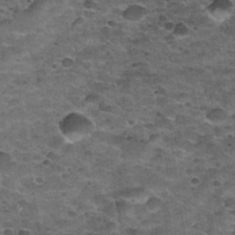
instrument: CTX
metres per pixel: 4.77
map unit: Nhu
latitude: 32.1577
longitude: -53.3292
